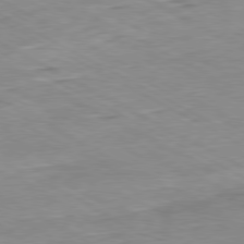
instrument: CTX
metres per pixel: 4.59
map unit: Ap
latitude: -80.5763
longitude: -80.6679
